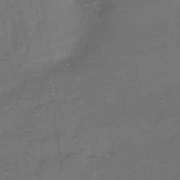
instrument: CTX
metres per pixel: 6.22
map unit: lHb
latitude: -43.6343
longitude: 66.2361
